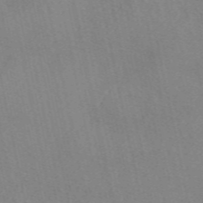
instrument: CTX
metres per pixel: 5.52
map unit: eAb
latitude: 49.8205
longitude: 109.1809
